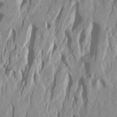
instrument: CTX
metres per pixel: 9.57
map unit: Htu
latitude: -4.5196
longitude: -89.0837
